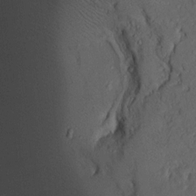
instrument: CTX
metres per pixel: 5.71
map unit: Htu
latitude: -6.6896
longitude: 158.1795
